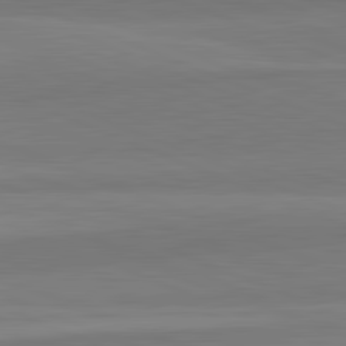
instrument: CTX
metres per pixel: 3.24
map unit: lApd
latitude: 82.5167
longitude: 156.2361
